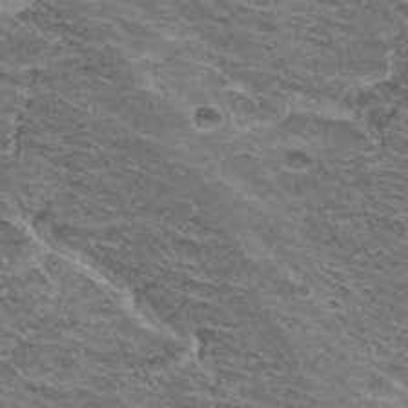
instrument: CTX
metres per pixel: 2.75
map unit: Hto
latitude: 34.0255
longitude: -41.5938
